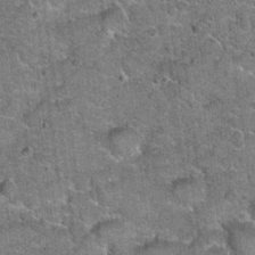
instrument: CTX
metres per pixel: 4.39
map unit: Hto
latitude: 20.3468
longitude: -49.0836
